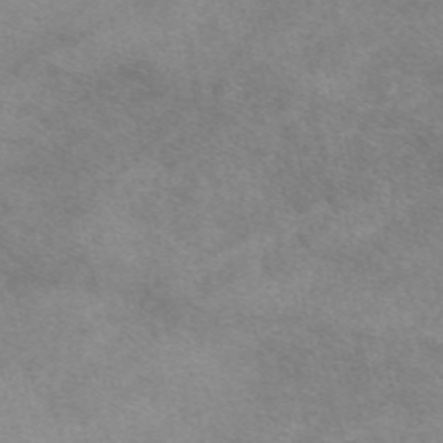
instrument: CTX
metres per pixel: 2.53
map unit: eAb
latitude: 48.0633
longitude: 123.0676
